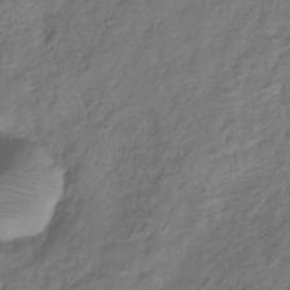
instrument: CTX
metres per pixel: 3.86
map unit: Hve
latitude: -33.3888
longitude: 91.1054
